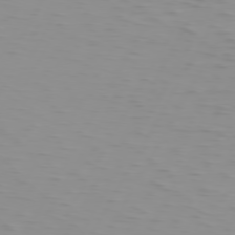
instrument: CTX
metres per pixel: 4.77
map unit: Hpe
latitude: 74.4034
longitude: -126.1956
